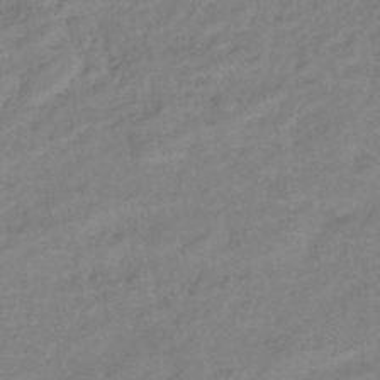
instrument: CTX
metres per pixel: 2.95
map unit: eHb
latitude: -41.5399
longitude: 83.4076
